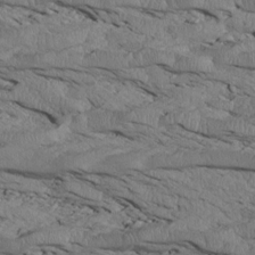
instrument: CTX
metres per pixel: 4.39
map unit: Htu
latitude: 3.8772
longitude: 151.7100
